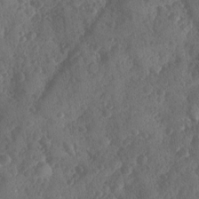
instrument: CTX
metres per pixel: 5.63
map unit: Ave
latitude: -10.1228
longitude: -118.4790
